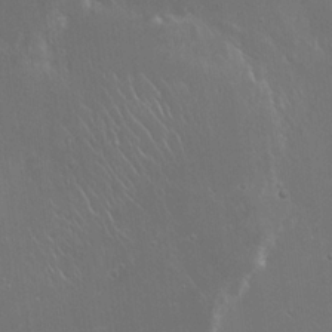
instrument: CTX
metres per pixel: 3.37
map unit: Hto
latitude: 19.4426
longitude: -56.8568
